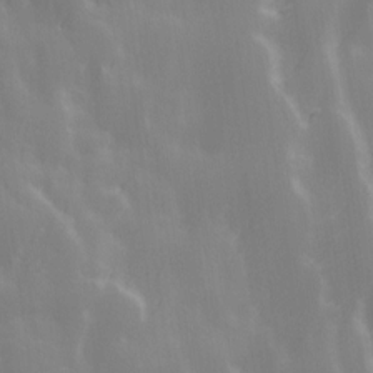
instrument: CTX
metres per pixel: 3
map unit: Ave
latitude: 13.3860
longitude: -104.4790
